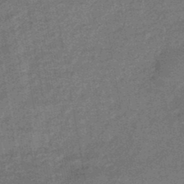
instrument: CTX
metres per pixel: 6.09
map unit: eHb
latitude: -45.5588
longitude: 87.0864
